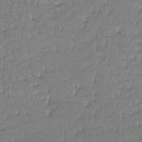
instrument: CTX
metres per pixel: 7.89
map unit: lHb
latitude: -44.1795
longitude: 58.5195
